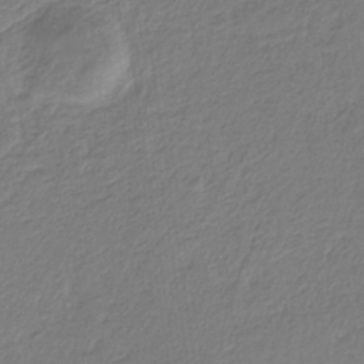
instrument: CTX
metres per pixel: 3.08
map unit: eHb
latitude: -30.1983
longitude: 67.3699
